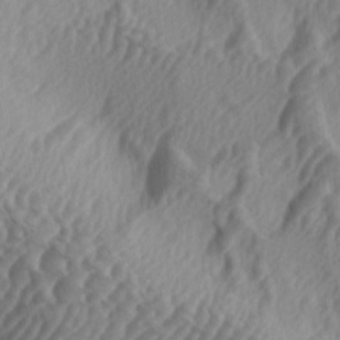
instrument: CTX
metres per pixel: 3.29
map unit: lAa
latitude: -5.1998
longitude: -123.4993
